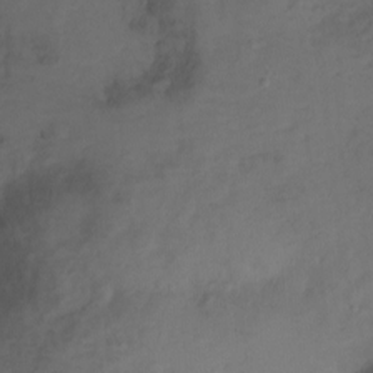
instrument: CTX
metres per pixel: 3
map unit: Ht
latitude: -0.3307
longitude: -36.3845
